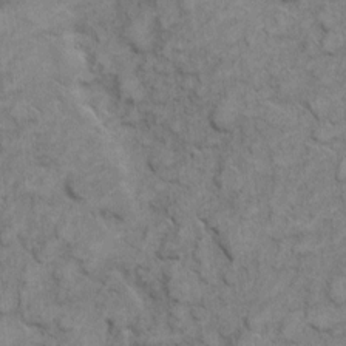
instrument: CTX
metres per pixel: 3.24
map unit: eHh
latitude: 6.7624
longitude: -65.1592
